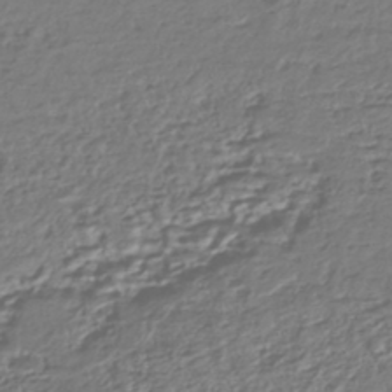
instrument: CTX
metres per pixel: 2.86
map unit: HNhu
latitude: -43.4076
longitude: 107.3888
